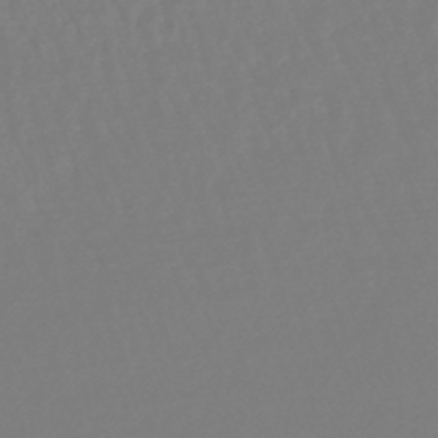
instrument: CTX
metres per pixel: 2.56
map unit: lHb
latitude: -45.5210
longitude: 70.7085
